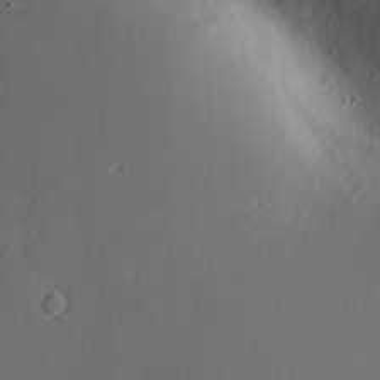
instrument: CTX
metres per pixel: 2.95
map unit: Nve
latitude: -8.9542
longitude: 175.0297
